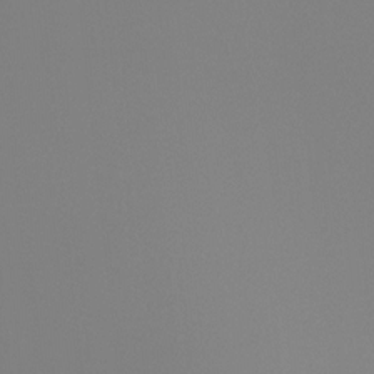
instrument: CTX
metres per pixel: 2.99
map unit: Ht
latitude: -4.6518
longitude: -61.2915
